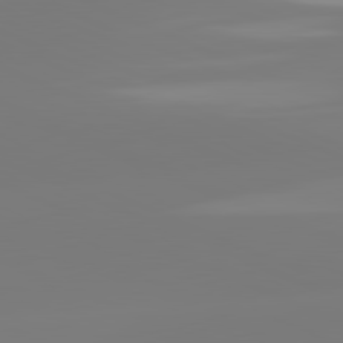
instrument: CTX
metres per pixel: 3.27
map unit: lApd
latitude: 81.7072
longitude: -158.7057
